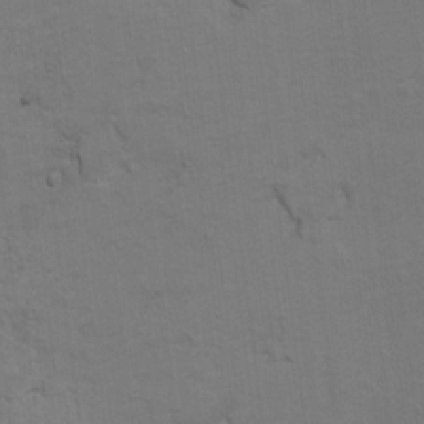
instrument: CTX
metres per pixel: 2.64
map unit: Ht
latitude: 11.4804
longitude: -33.1592
